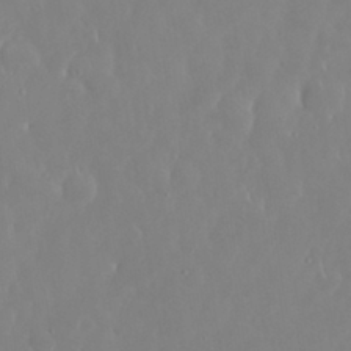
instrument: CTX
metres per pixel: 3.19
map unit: Nhu
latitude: 30.4601
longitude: -59.7261
